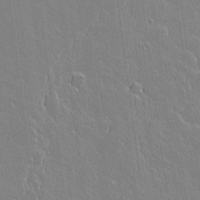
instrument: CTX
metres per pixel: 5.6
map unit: lAvf
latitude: 16.7624
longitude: -127.6127
